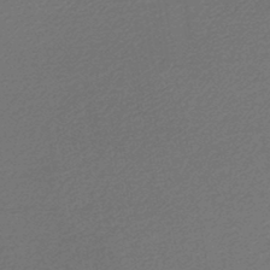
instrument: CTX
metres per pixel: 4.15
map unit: lHb
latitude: -45.7856
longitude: 57.1998
